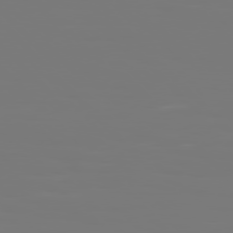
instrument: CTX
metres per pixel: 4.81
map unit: Hpe
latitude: 76.5734
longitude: -136.6491
